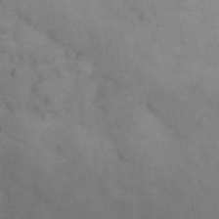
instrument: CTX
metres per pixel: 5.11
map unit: Nhu
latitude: 26.9892
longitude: -70.1011
